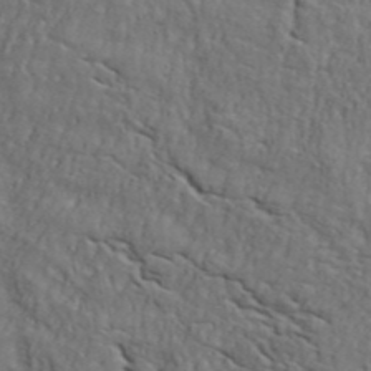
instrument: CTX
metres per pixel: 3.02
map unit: ANa
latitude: 44.3089
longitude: -85.3293
